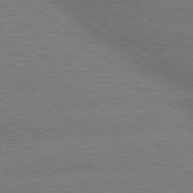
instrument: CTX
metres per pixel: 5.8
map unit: lApd
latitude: 80.1389
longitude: -148.7057
